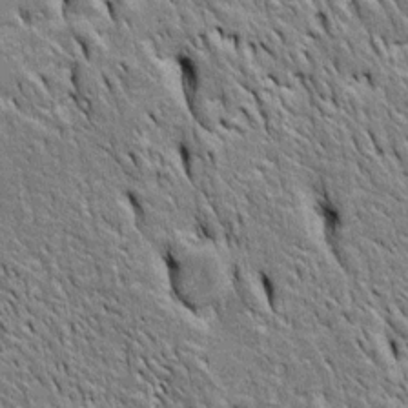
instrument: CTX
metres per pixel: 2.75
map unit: Htu
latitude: -3.8422
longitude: 151.0108
